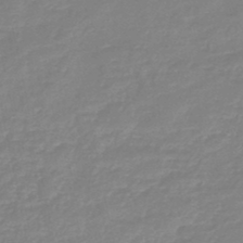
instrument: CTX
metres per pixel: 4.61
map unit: eHb
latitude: -45.2376
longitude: 81.6911
